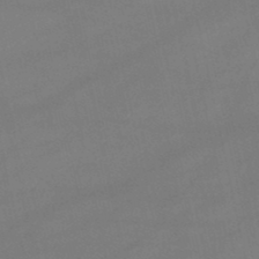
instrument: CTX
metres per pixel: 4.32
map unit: lHb
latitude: -46.8975
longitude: 70.2551
